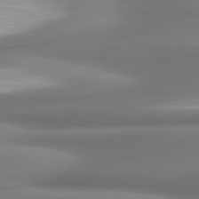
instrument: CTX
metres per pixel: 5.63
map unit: lApd
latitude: 80.1389
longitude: 179.7099
